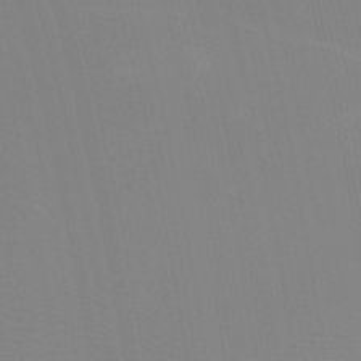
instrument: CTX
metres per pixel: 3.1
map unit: Nhu
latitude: -8.5007
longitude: -84.9703
